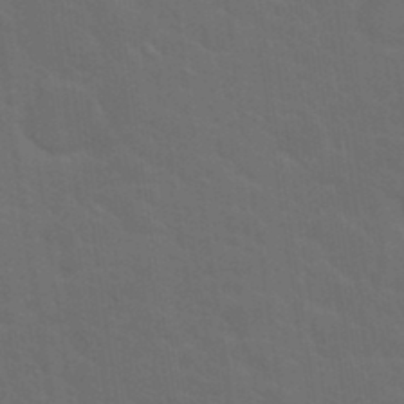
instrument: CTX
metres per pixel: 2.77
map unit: Hto
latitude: 18.1766
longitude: -36.5546
